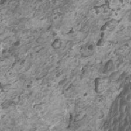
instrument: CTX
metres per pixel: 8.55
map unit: HNhu
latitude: 1.6505
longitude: -0.8758
